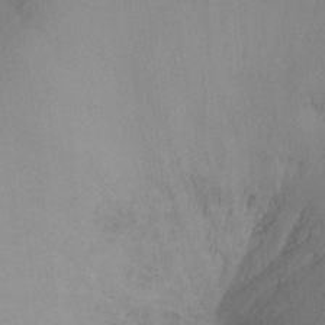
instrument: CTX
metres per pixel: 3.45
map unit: Ht
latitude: -10.6708
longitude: -39.2915
